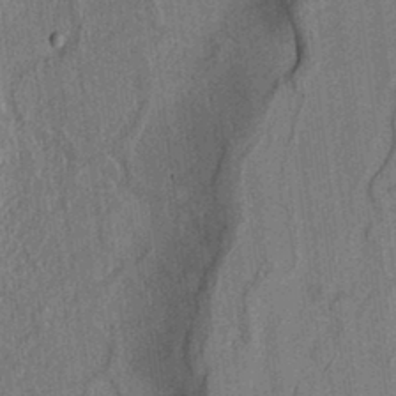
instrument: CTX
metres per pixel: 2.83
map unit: Htu
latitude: -2.2928
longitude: 167.6344
